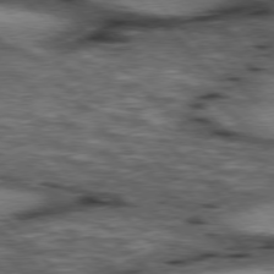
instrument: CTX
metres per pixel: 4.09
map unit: lApd
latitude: 77.1592
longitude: -49.8961
